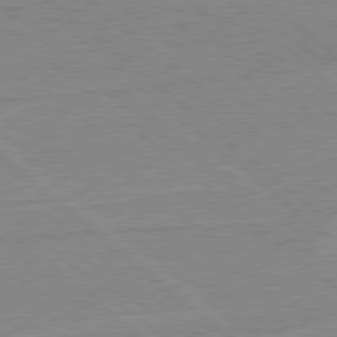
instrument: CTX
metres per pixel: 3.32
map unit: Hpe
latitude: 78.3090
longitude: -160.0255
